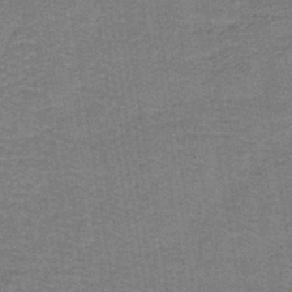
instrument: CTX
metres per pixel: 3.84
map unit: lHb
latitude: -41.0108
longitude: 55.5210
